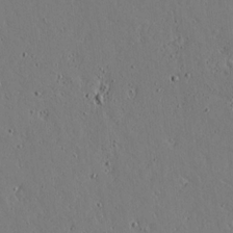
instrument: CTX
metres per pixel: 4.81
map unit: lAvf
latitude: 16.7246
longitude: -126.8947
